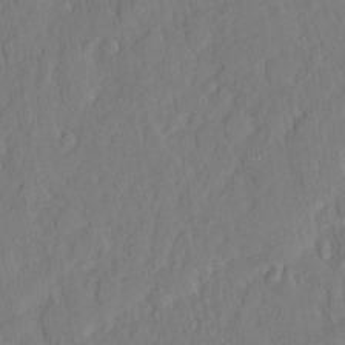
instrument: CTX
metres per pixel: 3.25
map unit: eHh
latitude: 3.7827
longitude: -77.4993
